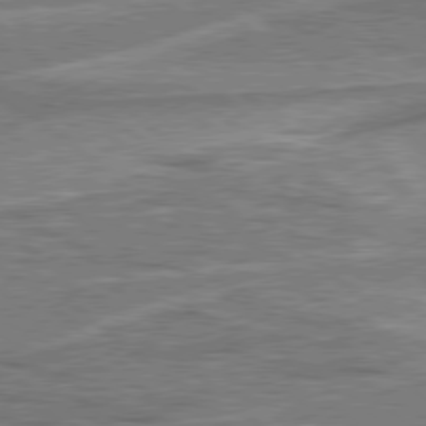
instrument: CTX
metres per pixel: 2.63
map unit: Hpe
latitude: 78.3279
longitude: -157.8016
